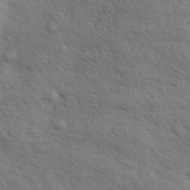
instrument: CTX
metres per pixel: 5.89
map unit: eHh
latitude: 35.8772
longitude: -140.0633
